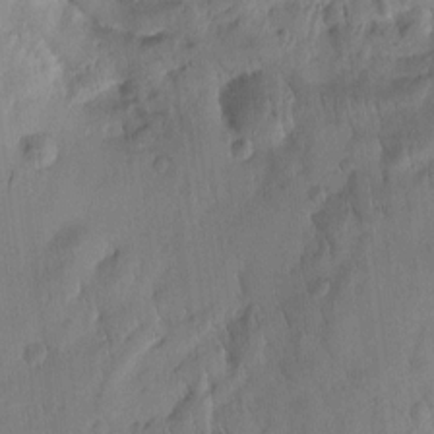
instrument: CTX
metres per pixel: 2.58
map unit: Htu
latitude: 2.0444
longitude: -177.8961
